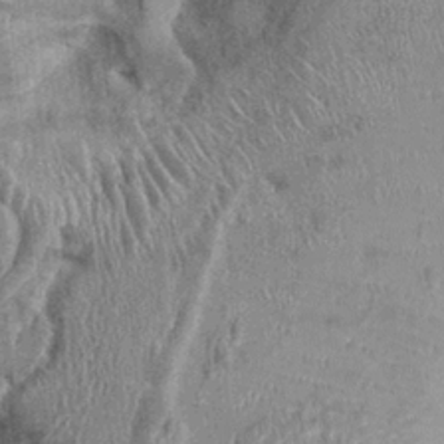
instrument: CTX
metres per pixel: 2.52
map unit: Ht
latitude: -0.8408
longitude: -13.8773
